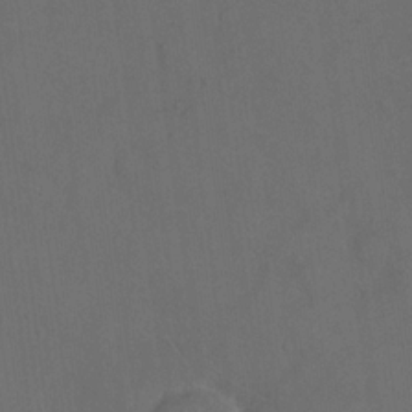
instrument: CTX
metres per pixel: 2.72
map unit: eHh
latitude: 19.0080
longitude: -64.8380
